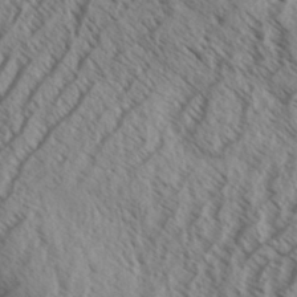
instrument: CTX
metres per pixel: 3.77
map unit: Aa
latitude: 33.1214
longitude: -138.3845
